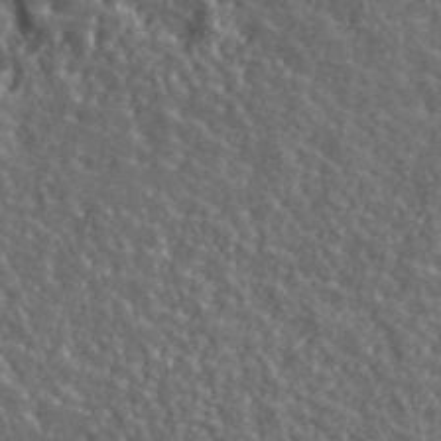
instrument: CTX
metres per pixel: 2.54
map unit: ANa
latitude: 40.1577
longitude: -89.7072
